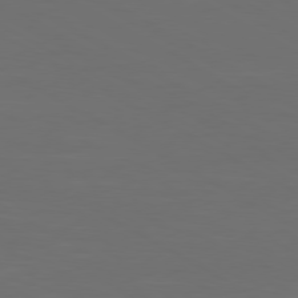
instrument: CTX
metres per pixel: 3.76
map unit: Ap
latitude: -80.6897
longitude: -60.3278
